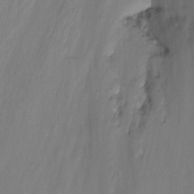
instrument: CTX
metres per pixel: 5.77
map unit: Nhu
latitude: -13.2943
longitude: -57.9528
